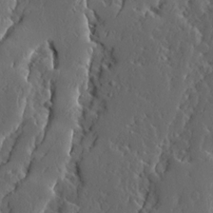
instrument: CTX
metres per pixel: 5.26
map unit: Ave
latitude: 13.8961
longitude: -136.4601
